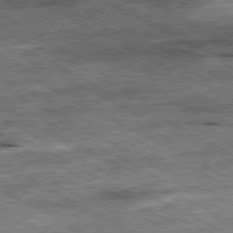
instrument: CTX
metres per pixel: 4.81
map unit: Ap
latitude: -81.1053
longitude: -89.7072
